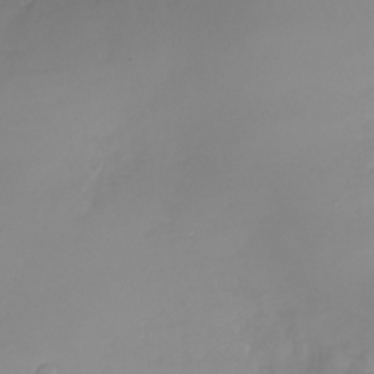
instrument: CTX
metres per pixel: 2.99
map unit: Nhu
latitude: -25.8422
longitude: -57.6315
